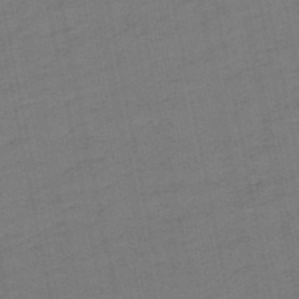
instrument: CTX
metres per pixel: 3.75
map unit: lHb
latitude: -50.0472
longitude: 80.4440
